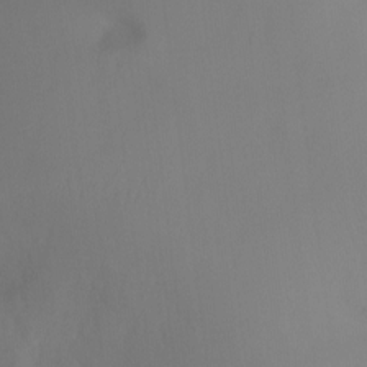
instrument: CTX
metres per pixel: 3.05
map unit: Ht
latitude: -3.1620
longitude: -27.8206
